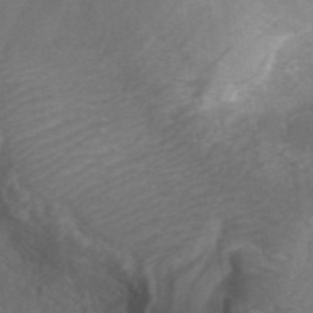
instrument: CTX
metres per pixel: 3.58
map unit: ANa
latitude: 43.7450
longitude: 26.4629
